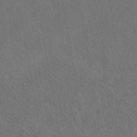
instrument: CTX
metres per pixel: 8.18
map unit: eAb
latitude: 43.6316
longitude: 109.8989
